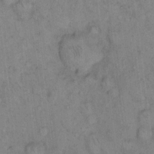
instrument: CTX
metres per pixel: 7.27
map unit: eHh
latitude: 15.0270
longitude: -65.0647
